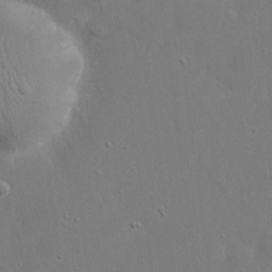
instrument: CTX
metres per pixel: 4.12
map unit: eHh
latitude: 17.5938
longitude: -71.6694
